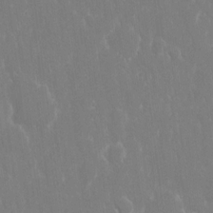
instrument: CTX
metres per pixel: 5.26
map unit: eHh
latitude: 14.0822
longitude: -72.0822
